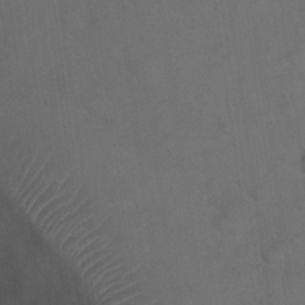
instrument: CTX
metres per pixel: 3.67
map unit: Hto
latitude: 23.8394
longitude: -51.0647
